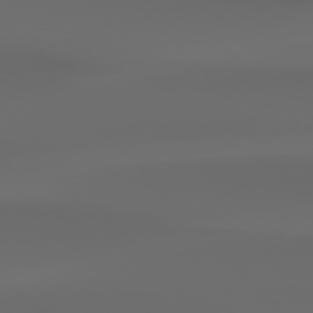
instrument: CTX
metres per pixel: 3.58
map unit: Hpe
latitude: 76.6868
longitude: -133.1214
